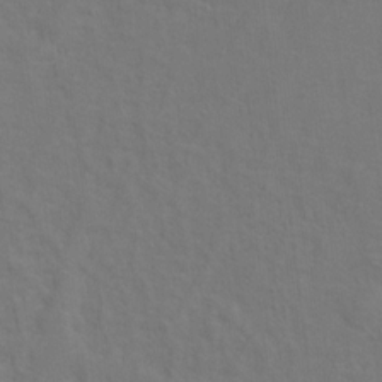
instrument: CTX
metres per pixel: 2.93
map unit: Ht
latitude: 12.4223
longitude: -40.7624
